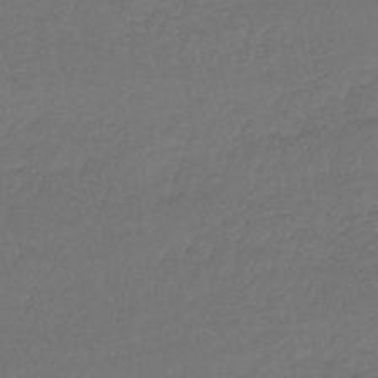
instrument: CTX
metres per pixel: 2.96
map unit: lHb
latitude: -42.3873
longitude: 65.5210
